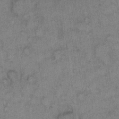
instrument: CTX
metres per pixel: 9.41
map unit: eHh
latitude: 9.5938
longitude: -63.6316
